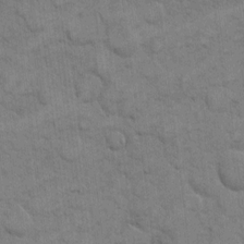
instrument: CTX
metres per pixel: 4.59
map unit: eHh
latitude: 12.4412
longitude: -65.4426
